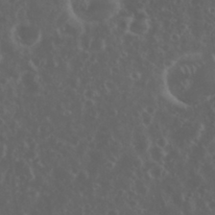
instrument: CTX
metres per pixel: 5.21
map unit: eHh
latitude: 34.7813
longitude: -59.5182
